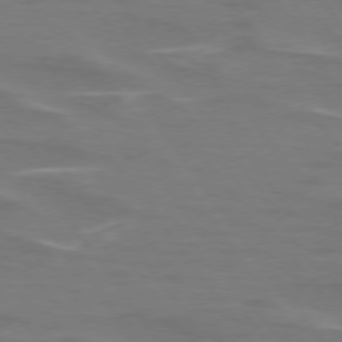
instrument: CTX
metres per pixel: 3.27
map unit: lApd
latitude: 74.7813
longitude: -62.0633
